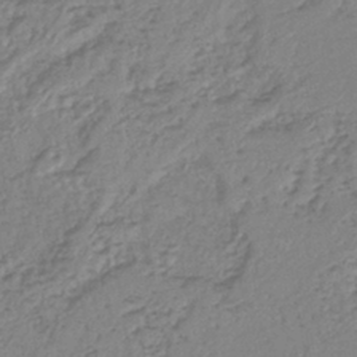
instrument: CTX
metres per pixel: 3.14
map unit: lHb
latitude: -40.9164
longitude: 61.9178
